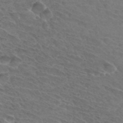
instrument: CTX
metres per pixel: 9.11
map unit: Hto
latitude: 32.5924
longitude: -45.9717
